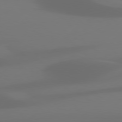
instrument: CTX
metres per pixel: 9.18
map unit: Hpe
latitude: 76.3656
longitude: -131.5938
